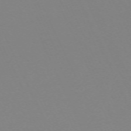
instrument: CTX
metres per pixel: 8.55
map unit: Hpe
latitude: -70.2551
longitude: 16.0661
